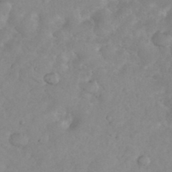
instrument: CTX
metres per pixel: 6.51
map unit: eHh
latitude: 35.4048
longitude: -63.1403
